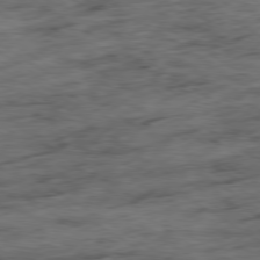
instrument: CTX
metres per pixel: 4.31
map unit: Ap
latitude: -79.7288
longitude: -48.1578
